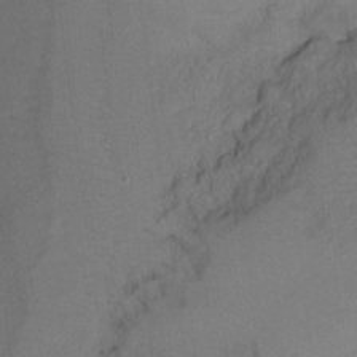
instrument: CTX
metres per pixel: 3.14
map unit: Ht
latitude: 5.3671
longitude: -36.8569
